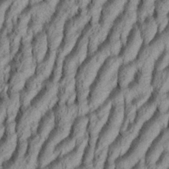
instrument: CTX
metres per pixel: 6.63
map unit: Aa
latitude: 34.0444
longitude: -137.0081
